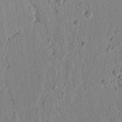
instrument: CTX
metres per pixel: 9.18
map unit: lAvf
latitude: 7.0080
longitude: 165.7100
